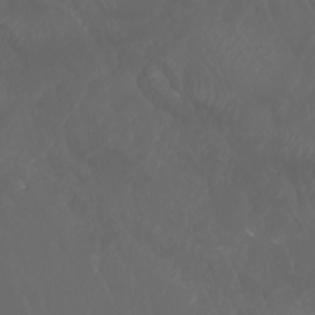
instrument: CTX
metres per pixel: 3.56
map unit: Htu
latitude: -7.2943
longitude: -71.4993
